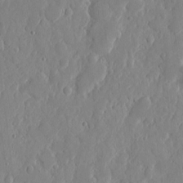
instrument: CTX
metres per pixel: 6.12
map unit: eHh
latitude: 6.4979
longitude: -72.6302
